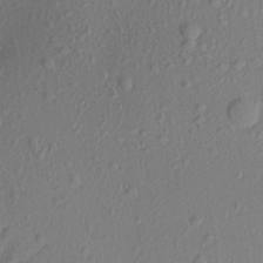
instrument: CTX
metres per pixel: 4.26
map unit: Aa
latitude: 22.7246
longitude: -143.4427
